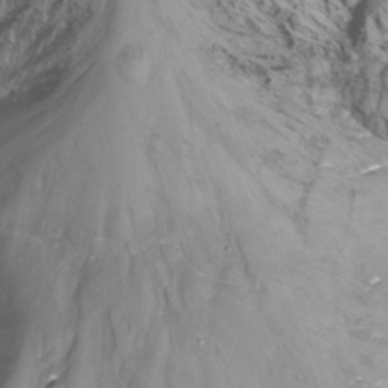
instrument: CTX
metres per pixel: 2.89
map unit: Nhu
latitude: -13.9745
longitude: -60.0822
